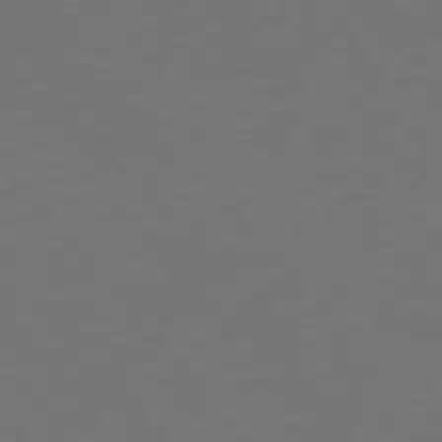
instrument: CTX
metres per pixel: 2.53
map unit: Hpe
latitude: 75.4049
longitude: -124.2711
